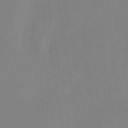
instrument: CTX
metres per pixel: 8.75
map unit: HNb
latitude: -44.7274
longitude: -42.0255
